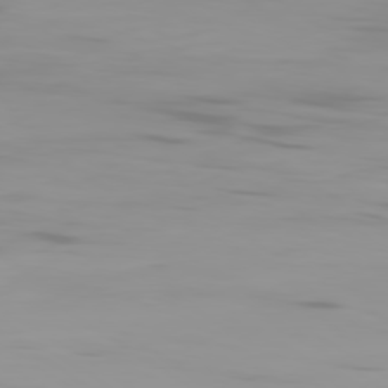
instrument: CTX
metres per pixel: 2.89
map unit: Ap
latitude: -79.7288
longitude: -94.5168
